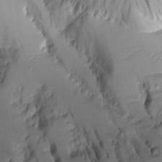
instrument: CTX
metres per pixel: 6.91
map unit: Aa
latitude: 9.9906
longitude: -127.2726
